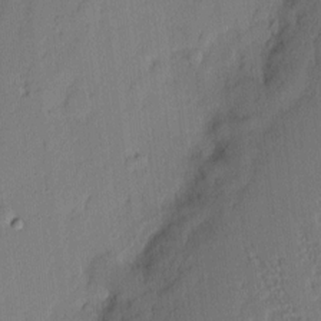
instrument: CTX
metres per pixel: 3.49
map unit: eHh
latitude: 3.2159
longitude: -77.0647
